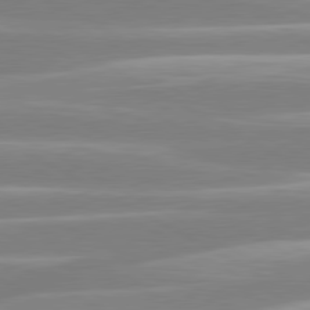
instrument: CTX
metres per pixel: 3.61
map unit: lApd
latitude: 80.4790
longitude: -129.2915
